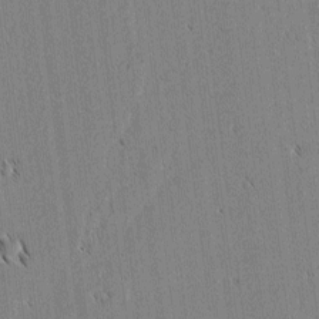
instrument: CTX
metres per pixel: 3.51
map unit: lAvf
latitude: 2.1011
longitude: -106.1389
